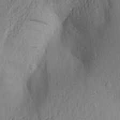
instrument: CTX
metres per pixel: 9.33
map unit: Aa
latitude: 24.6301
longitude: -149.8205
